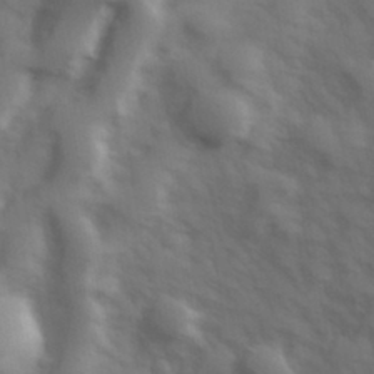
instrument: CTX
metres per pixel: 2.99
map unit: Hve
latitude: 32.7435
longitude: 150.5574
